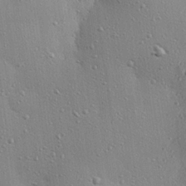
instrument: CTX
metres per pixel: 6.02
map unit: eHh
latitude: 24.4223
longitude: -89.1026
